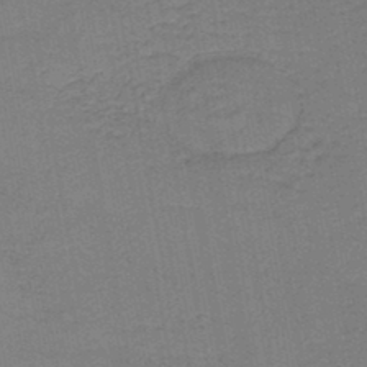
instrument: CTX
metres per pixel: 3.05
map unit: HNb
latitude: -45.0486
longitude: 52.2739
